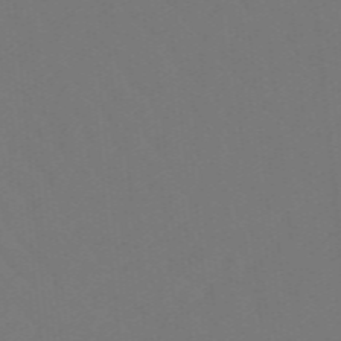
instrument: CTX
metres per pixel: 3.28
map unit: eHb
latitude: -49.1809
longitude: 83.6533
